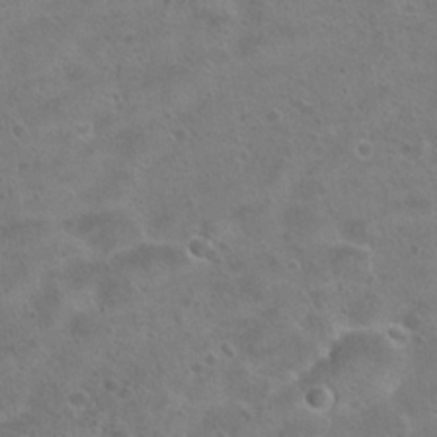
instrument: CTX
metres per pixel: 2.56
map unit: Hto
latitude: 22.7246
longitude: -48.8569
